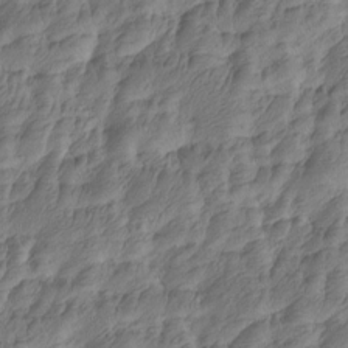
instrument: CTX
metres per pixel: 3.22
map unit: Htu
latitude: -4.9919
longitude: -178.0255
